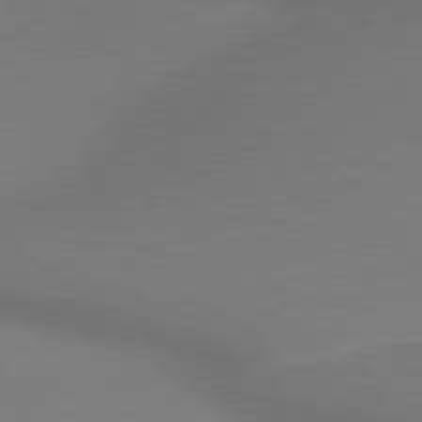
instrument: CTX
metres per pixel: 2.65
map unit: lApd
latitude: 79.4616
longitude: 179.4076
